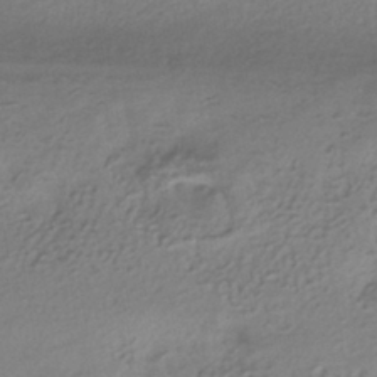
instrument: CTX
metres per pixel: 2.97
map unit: HNhu
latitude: -41.0297
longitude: 95.5777
